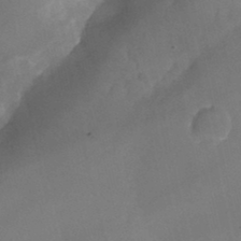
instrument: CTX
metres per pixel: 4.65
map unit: Nhu
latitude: -25.9367
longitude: -69.7072
